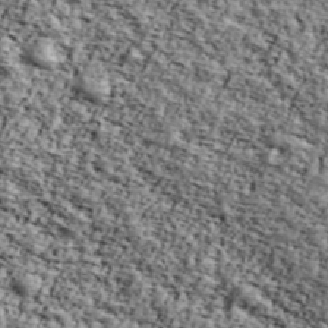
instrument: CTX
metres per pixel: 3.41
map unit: Ave
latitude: 43.5182
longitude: -110.5546
